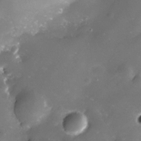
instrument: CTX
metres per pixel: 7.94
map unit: Nhe
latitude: -32.8597
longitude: -115.9906
